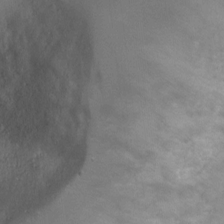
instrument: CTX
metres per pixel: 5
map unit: Ht
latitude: 1.7449
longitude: -19.4237
